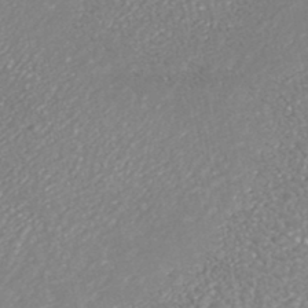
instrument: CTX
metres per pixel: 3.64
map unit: HNhu
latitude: -46.4440
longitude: 98.0283
